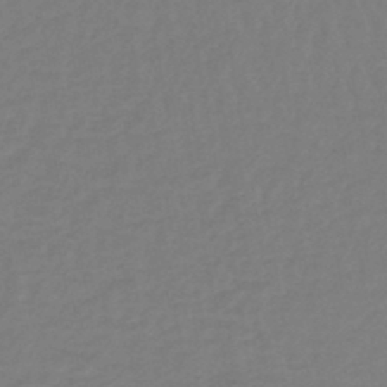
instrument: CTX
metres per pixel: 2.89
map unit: lHb
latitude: -44.6330
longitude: 66.2550
